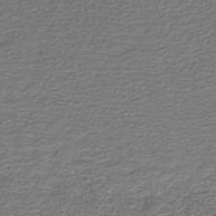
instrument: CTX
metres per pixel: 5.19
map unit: HNb
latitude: -42.8219
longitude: 50.3495
